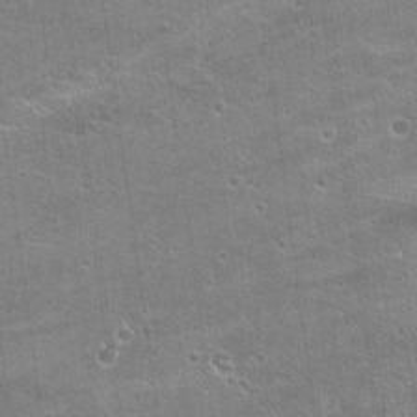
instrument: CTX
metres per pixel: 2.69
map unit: Hto
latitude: 21.6883
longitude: -42.8947
